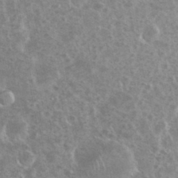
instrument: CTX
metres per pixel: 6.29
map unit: eHh
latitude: 35.3292
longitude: -60.5734
